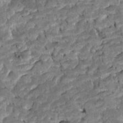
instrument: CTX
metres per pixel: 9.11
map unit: Htu
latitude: -7.5588
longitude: 145.6722
